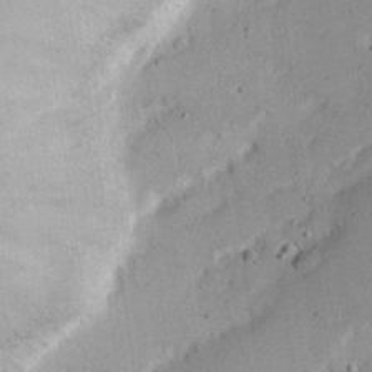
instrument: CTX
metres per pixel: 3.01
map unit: Nhu
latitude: 21.6883
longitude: -71.4237
